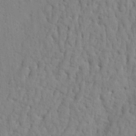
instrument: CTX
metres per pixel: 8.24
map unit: Nhu
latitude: 20.7247
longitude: -76.6679
